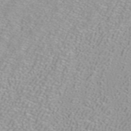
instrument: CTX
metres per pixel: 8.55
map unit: ANa
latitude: 39.8016
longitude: 23.9367
